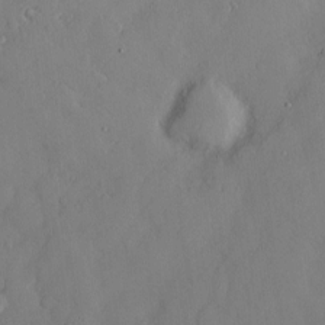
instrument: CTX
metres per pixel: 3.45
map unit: Hve
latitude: -9.0297
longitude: 176.0661
